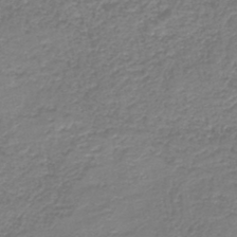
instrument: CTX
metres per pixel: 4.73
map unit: HNb
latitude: -41.3887
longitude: 49.8612
